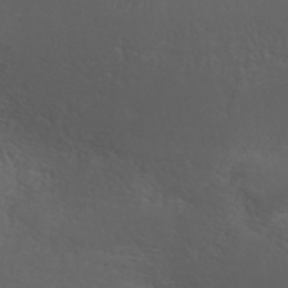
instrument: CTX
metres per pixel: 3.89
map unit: ANa
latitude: 41.0458
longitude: 53.7477
